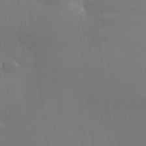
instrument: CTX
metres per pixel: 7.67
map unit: lHvf
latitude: 23.7638
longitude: 140.9542
